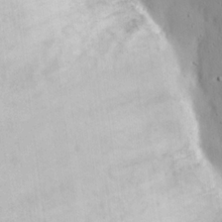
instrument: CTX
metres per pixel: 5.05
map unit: eHh
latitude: 19.8205
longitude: -72.7247
